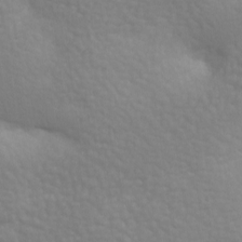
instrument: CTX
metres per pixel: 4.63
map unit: lAa
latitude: -8.5952
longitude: -125.8772
